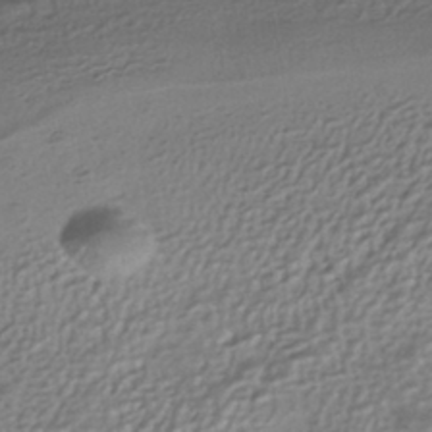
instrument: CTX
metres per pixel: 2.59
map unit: HNhu
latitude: -41.8233
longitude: 97.1809
